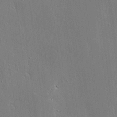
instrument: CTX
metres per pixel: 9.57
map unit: Ave
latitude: 17.4615
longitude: -139.2915
